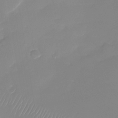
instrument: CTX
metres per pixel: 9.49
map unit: Nhu
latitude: -28.1228
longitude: -63.8962
